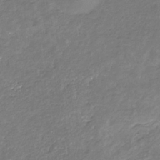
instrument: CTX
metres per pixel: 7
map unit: eHb
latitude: -30.8597
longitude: 67.3887
